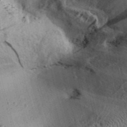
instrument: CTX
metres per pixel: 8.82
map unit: Aa
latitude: 31.0459
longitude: -136.8191
